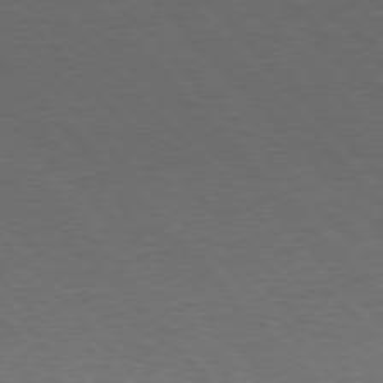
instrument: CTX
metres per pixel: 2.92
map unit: Hpe
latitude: 77.2348
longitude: -124.6868
